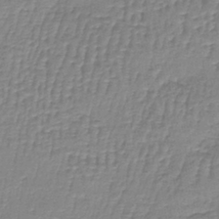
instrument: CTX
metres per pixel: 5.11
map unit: lHb
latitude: -41.9556
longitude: 60.1228
